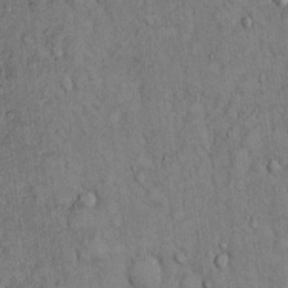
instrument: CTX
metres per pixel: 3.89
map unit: Hto
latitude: 12.8191
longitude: -58.7813
